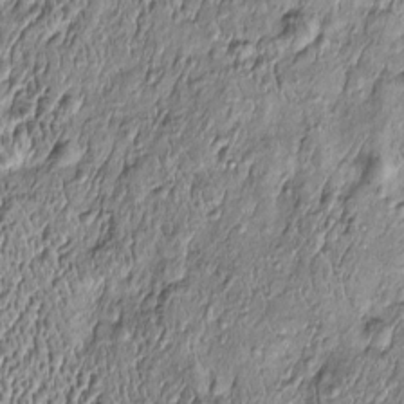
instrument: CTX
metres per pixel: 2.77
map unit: Htu
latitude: -6.5951
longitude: 156.8786
